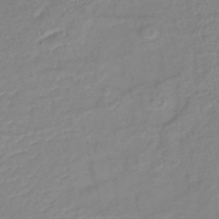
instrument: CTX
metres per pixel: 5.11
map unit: lHb
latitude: -40.9542
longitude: 76.3684
